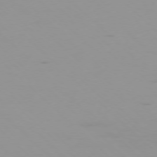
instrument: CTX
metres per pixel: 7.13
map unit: Ap
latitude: -76.7274
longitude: -68.1011
